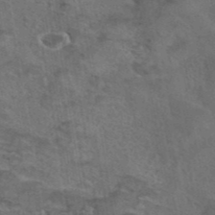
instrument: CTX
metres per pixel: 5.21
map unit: eAb
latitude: 43.1781
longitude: 104.5384
